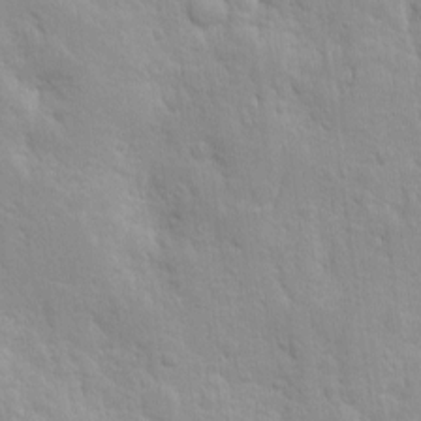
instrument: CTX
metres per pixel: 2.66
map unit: Ave
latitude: 9.8395
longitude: -104.5546
